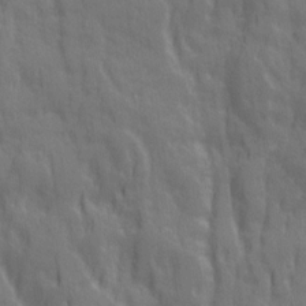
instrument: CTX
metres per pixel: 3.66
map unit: Ave
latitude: 20.2523
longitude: -133.9717
